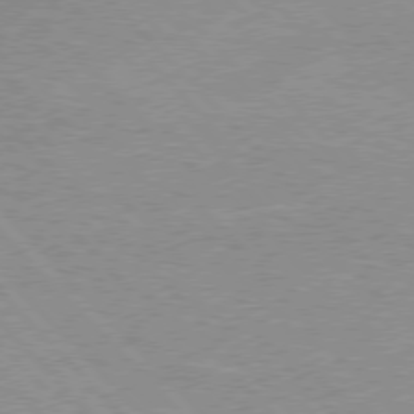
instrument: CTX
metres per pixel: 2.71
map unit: Hpe
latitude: 76.3467
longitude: -152.7058
